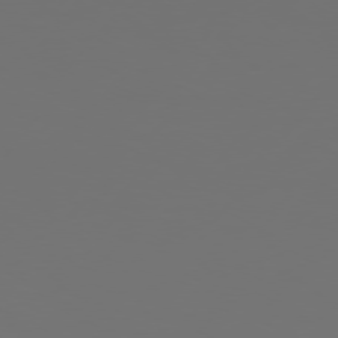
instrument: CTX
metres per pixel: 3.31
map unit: Hpe
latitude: 75.2537
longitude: -129.4048
